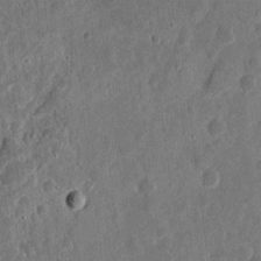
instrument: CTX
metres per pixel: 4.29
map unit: eHh
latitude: 11.6505
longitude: -73.6505
